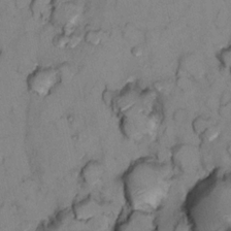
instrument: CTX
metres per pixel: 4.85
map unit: Nhu
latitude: 13.2726
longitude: -29.0836
